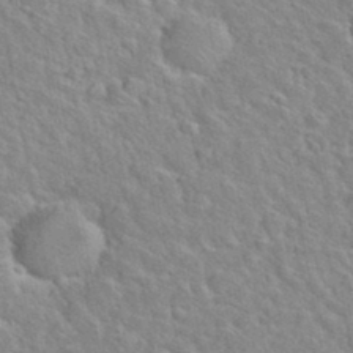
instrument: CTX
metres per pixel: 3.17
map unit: Hto
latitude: 35.9717
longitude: -49.3860
